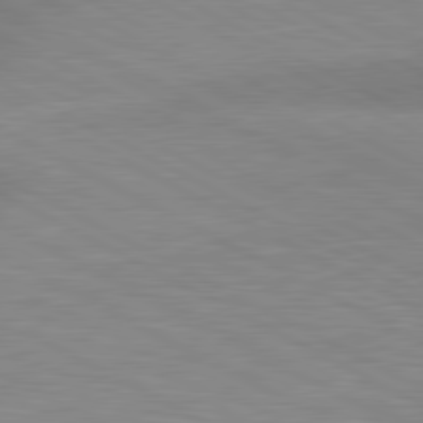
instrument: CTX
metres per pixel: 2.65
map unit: lApd
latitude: 80.7057
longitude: 124.5007
